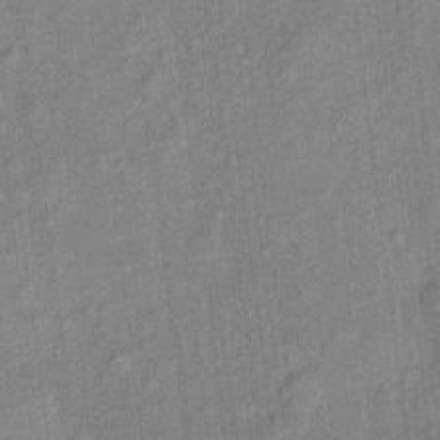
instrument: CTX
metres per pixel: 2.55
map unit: eHh
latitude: 4.8002
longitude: -74.4034
